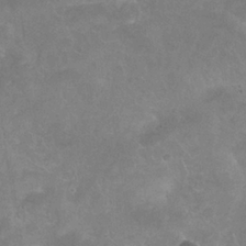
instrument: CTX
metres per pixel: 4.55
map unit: Nhu
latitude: 25.6882
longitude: -53.4616
